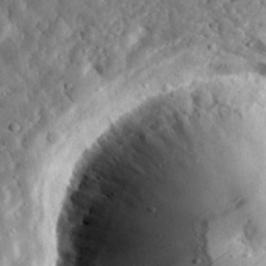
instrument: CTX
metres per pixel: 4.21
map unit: eHh
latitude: 31.8395
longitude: -77.2726
